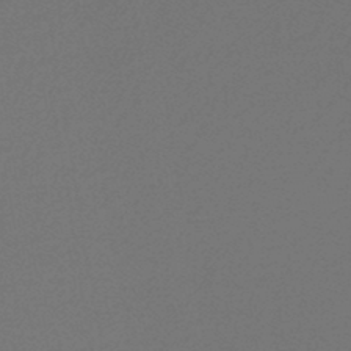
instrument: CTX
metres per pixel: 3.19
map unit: lHb
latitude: -46.2361
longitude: 59.9367
